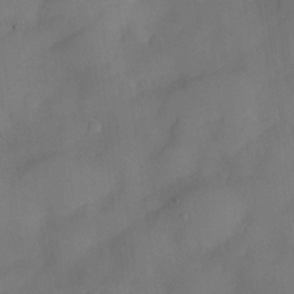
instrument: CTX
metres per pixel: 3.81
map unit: Nve
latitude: -26.0094
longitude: -148.6113
